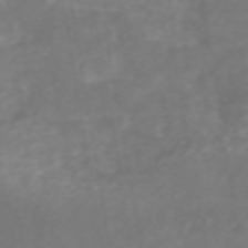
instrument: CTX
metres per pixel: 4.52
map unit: ANa
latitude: 44.4979
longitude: 22.4251
